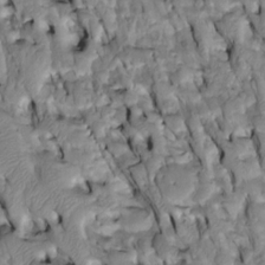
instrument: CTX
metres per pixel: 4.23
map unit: Htu
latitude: -3.7666
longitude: 150.0283
